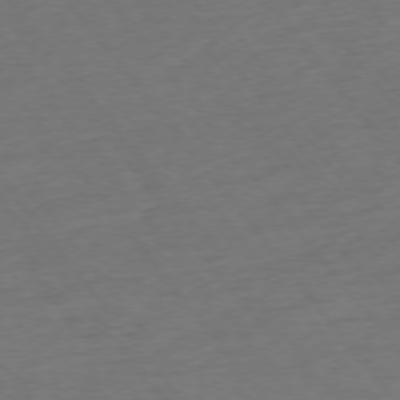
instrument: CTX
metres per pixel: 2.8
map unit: Ap
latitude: -75.3888
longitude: -83.1403
